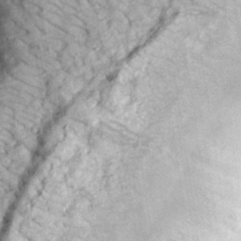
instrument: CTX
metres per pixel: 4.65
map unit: eHh
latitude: 33.1214
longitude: -79.1214
